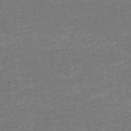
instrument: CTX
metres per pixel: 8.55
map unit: HNb
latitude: -51.0675
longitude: -48.8569
